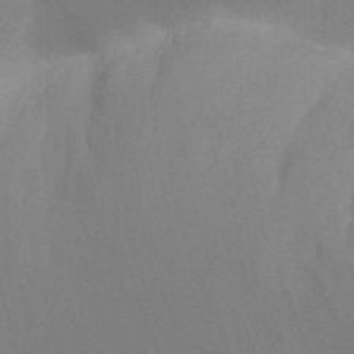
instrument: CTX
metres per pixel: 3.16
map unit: Nhu
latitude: 22.1011
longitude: -73.7072
